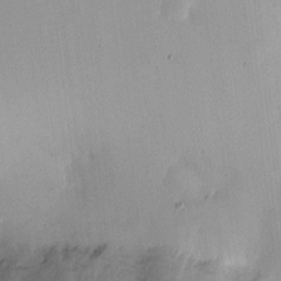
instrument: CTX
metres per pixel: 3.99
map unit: eHh
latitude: 4.0633
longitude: -72.3279
